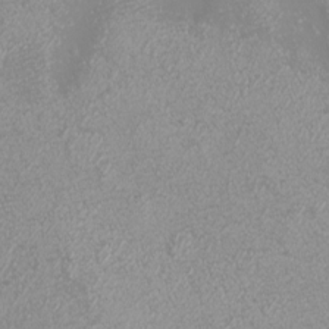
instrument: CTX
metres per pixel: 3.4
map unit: eHh
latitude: -7.1998
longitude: -77.3292
